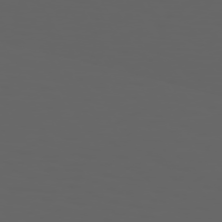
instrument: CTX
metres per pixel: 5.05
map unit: Hpe
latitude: 73.9339
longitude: -127.2348
